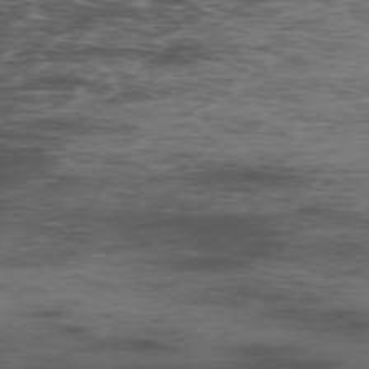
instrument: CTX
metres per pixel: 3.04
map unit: Ap
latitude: -77.1053
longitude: -82.3467
